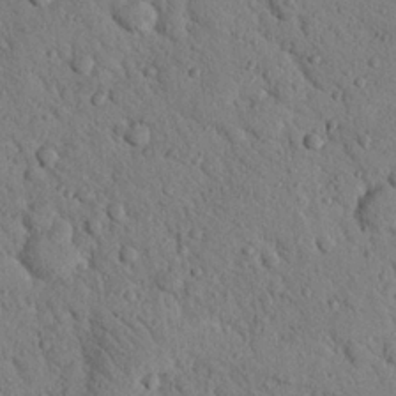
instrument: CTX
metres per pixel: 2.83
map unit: Nhu
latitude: 22.5357
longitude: -76.2333
